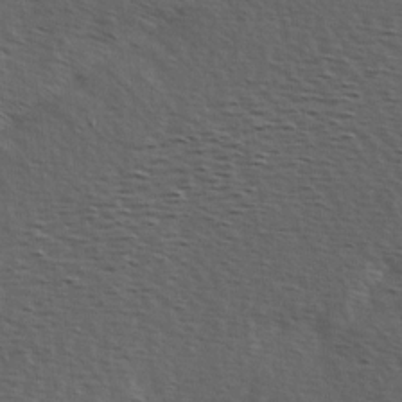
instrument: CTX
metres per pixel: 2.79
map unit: Hve
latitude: 2.6868
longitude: -124.0255
